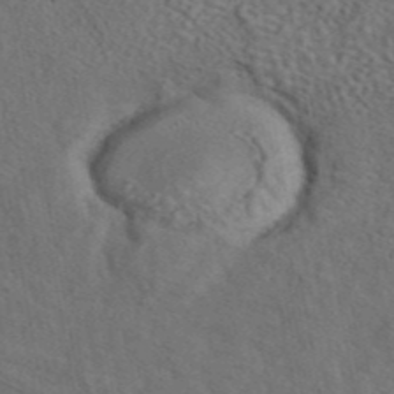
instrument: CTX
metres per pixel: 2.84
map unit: eAb
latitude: 43.5371
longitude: 110.6140
